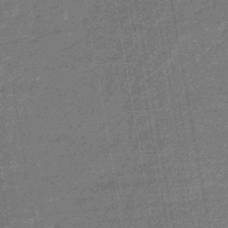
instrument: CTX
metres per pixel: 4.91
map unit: eHb
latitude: -45.4077
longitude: 87.1431
